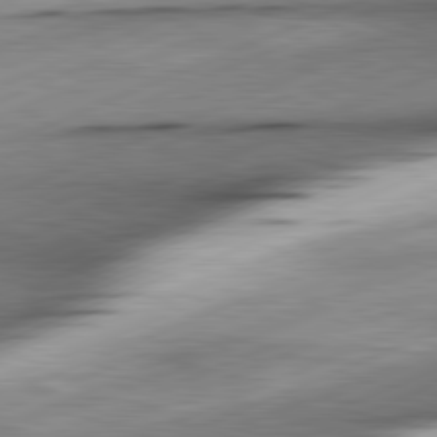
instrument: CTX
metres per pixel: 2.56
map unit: lApd
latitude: 81.7450
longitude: -166.2900
